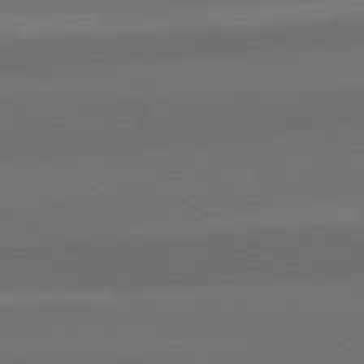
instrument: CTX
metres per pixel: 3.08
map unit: lApd
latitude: 82.3089
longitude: 156.8786
